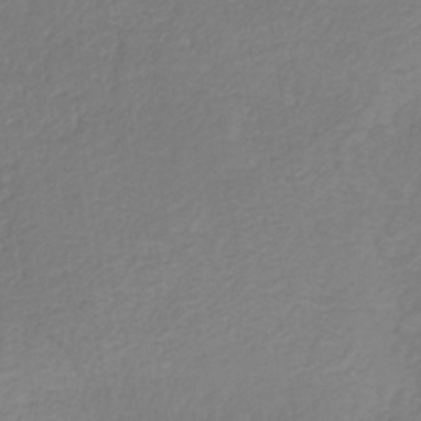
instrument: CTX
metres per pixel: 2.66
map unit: HNb
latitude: -33.7478
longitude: 55.1620
